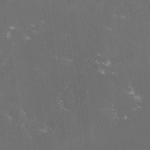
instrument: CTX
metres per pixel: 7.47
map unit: lHvf
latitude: -14.1039
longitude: -101.5371
